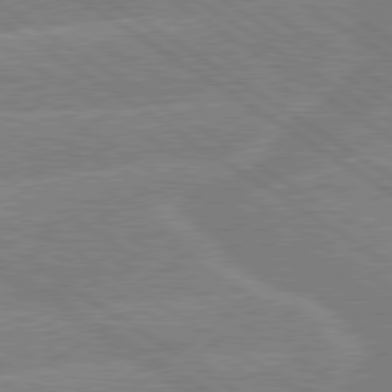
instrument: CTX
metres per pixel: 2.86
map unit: lApd
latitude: 79.5749
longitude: -132.8380
